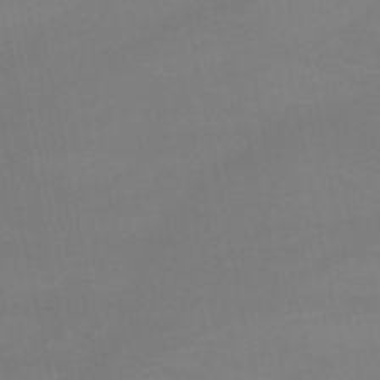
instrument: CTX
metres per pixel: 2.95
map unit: lHb
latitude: -46.0661
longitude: 66.8975
